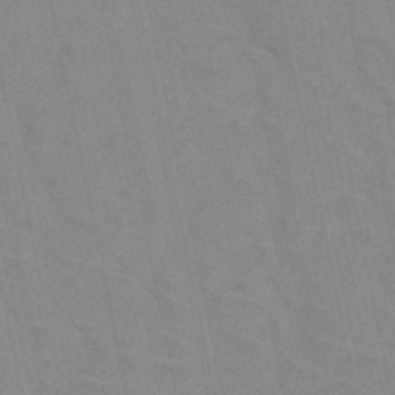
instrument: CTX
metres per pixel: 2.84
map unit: HNb
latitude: -45.3699
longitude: -41.9339
